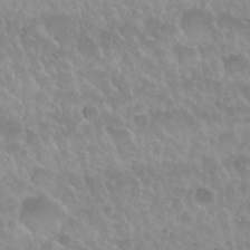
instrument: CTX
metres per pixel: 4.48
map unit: Nhu
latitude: 29.7827
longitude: -55.0647
